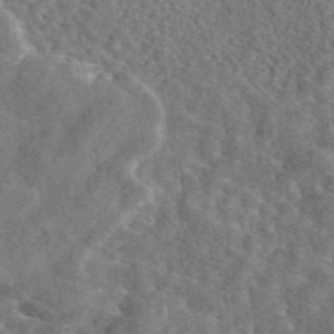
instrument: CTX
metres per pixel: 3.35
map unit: eAb
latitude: 45.0269
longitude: 111.0864
